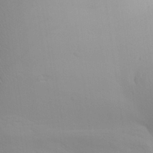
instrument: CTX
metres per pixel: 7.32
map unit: Aa
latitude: 31.1404
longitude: -140.1011
